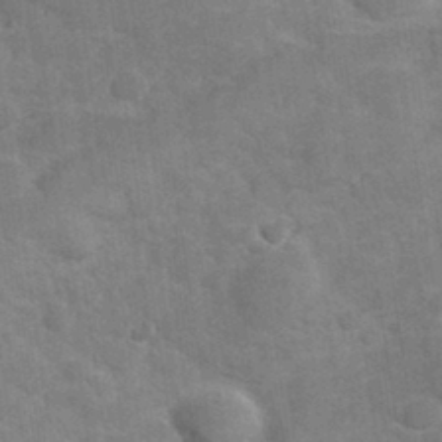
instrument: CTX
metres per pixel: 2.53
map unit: Hve
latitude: 31.8017
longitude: 151.7478
